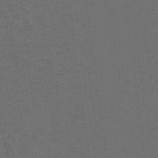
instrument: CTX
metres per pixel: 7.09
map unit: Hto
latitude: 4.2333
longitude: -32.7246
